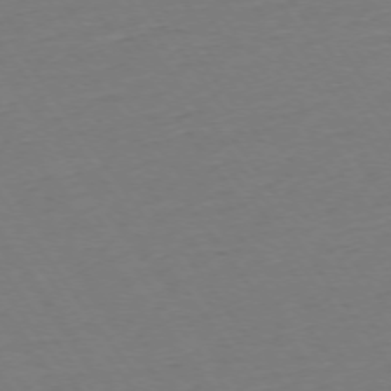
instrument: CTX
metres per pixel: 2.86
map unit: Ap
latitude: -74.8786
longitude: -80.8569
